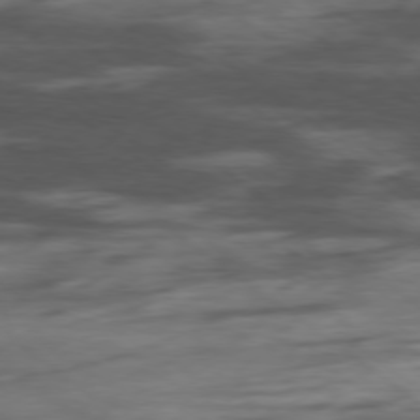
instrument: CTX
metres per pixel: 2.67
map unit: Hpe
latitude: -78.7652
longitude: -17.9717
